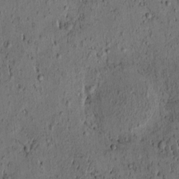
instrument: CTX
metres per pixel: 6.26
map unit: eHh
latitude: -1.1243
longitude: 19.2376
